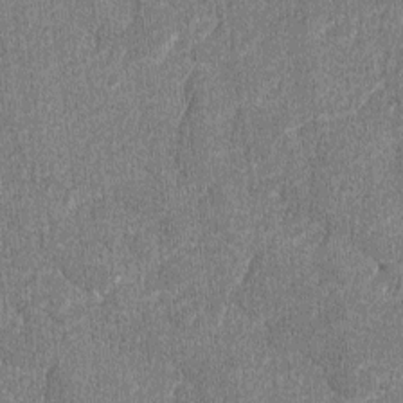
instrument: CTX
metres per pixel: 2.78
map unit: lAvf
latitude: -8.0850
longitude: -114.1577
